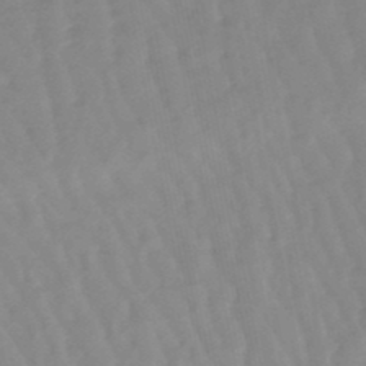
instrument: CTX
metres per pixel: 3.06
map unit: lHb
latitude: -48.3118
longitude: 78.3306
